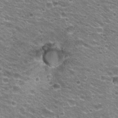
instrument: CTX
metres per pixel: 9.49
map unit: Hto
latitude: 21.8206
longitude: -32.8380
